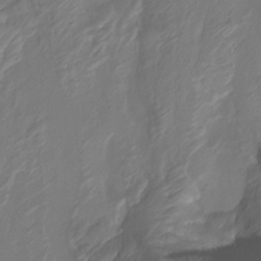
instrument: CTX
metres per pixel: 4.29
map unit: Htu
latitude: -14.0661
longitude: -47.2726
